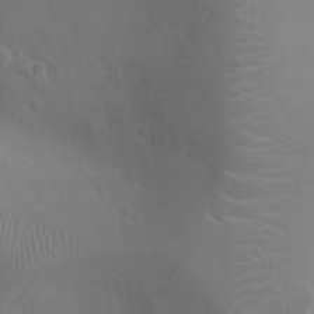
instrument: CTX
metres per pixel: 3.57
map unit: Ht
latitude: -3.8989
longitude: -17.7639
